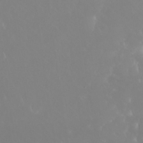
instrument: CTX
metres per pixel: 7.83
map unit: Nhu
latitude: 29.9150
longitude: -57.6693
